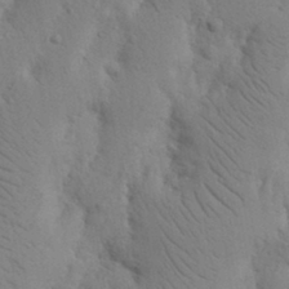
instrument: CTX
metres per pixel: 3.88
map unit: Nhu
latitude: 16.1389
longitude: -75.7828
